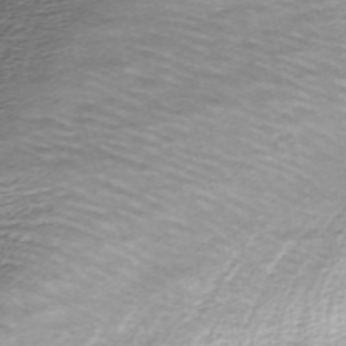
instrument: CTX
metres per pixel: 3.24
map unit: ANa
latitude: -44.6519
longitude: 104.9352
